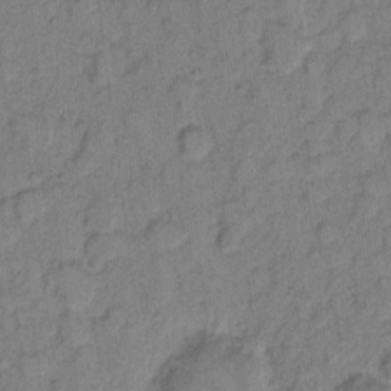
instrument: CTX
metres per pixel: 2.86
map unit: eHh
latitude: 7.9150
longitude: -64.1200
